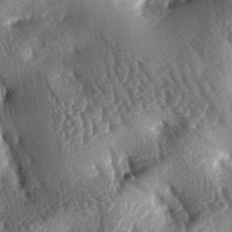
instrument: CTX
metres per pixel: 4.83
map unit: lAa
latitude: -4.8030
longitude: -127.8206
